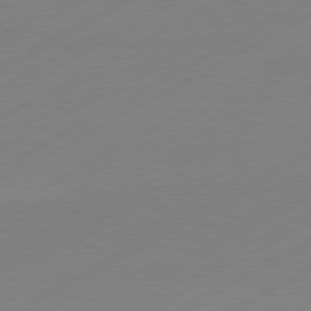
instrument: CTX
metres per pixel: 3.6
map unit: Hpe
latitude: -81.3132
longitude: 14.1039
